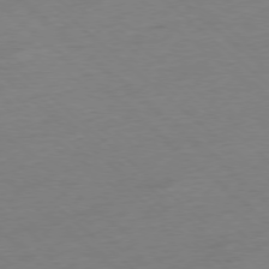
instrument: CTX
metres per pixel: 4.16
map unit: Ap
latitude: -77.7856
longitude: -96.9325
